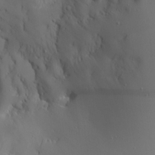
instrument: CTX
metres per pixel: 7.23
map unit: Aa
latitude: 23.6883
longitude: -126.6680
